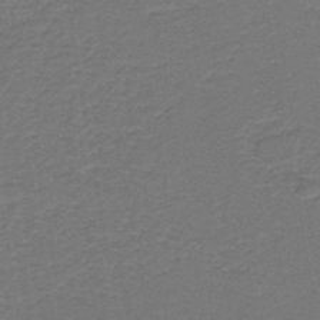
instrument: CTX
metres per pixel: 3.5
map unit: lHb
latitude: -39.8989
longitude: 54.8408
